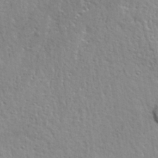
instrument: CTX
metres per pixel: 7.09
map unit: lHvf
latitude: 31.6883
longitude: -93.1403
